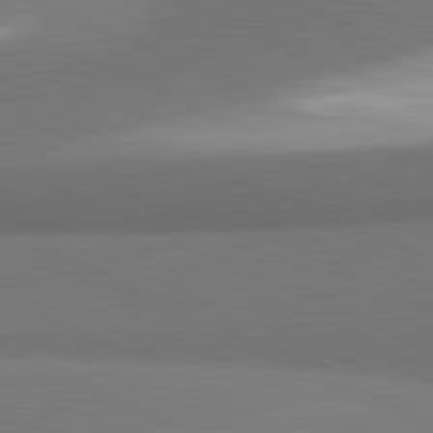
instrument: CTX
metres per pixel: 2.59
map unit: lApd
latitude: 81.6127
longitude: 163.7666
